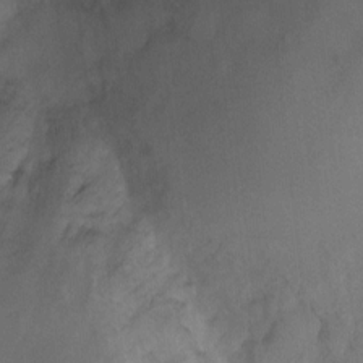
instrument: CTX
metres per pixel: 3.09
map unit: Ht
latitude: 5.2159
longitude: -30.2334
